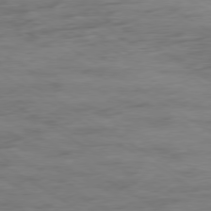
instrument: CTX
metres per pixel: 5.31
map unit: Ap
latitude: -80.0094
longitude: -52.6869
